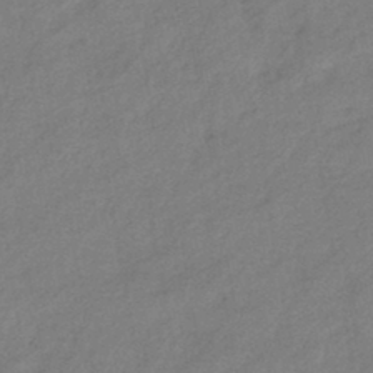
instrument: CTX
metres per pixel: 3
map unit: eHb
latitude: -41.8422
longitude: 82.8219
